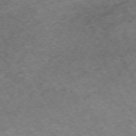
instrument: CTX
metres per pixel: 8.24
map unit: Hpe
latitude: -70.5007
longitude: 16.8219
